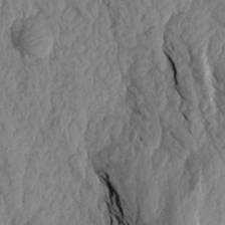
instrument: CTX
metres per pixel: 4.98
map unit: Aa
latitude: 18.7246
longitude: -146.1389
